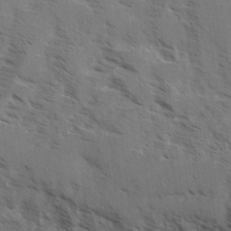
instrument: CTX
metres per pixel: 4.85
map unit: Hve
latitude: 2.4223
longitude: -123.9528
